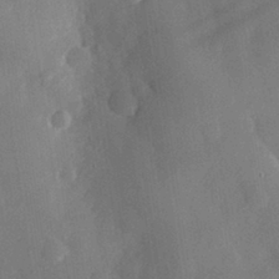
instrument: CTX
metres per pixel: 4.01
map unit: eHh
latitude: 30.1200
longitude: -81.2726
